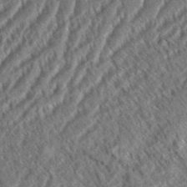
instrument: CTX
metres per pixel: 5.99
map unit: eHh
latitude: 37.1592
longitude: -138.4601
